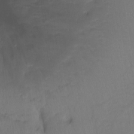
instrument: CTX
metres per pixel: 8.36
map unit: Hto
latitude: -7.8422
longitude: -47.2537
